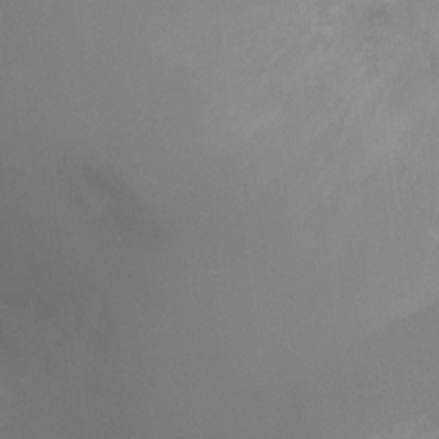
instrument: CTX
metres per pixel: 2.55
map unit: Ht
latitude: -5.0675
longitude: -25.9906
